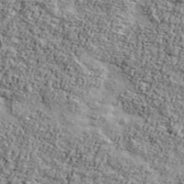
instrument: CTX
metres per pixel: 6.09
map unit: Ave
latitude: 42.8758
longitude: -110.9514
